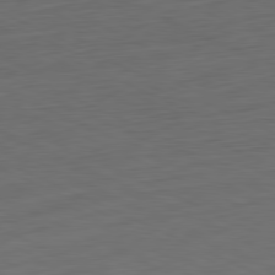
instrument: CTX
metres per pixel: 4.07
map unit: Ap
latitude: -81.4833
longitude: -75.2915
